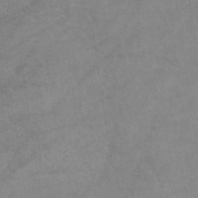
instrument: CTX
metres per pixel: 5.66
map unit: lHb
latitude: -33.3699
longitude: 71.9367
